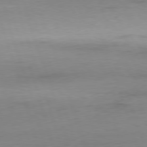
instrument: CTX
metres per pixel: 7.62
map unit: Ap
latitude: -76.7841
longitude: -73.2915
